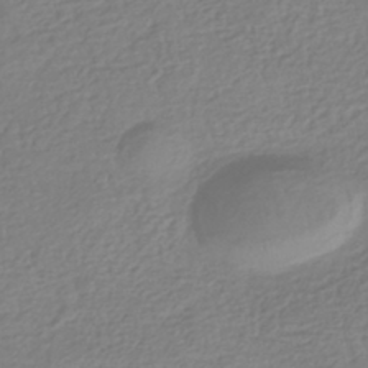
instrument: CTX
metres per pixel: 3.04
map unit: HNhu
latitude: -43.0486
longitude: 99.0108
